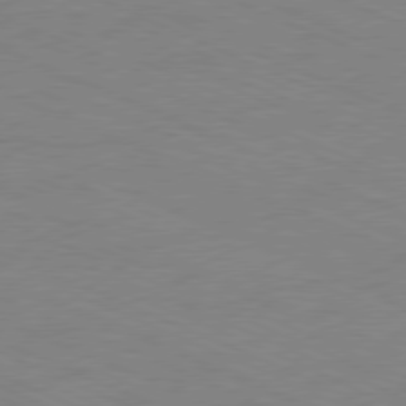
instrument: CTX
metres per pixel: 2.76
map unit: Ap
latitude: -78.8786
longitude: -72.5924
